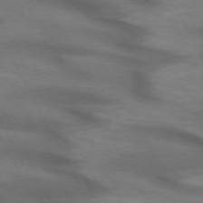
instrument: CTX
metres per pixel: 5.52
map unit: lApd
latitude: 72.2334
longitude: -50.4979
